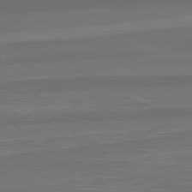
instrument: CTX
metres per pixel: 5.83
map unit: lApd
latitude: 82.3656
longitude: -174.0255
